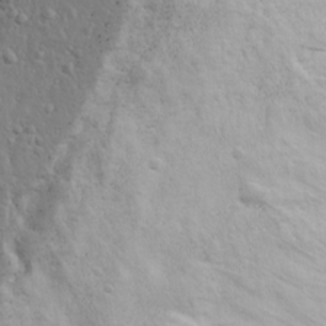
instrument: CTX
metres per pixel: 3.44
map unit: Ave
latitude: 18.1011
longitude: -132.6491
